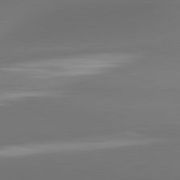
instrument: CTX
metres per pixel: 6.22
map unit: lApd
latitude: 81.9150
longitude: -163.5749
